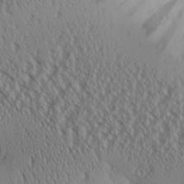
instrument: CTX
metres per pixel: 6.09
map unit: Aa
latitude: 24.5167
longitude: -135.5938
